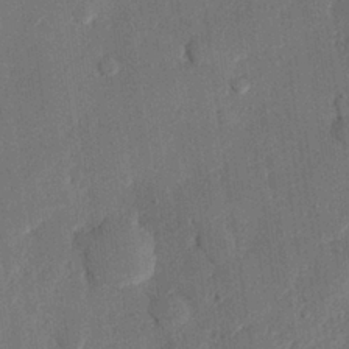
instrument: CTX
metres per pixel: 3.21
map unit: eHh
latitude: 26.9703
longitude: -82.0444
